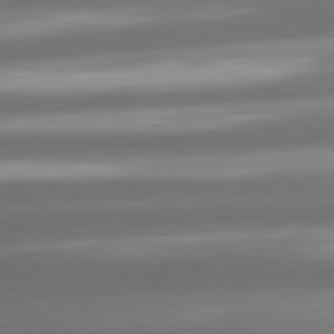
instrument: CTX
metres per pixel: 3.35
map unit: lApd
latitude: 80.8380
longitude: -143.3104
